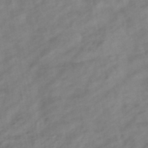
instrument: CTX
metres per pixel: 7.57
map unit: eHb
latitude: -44.3873
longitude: 85.5399
